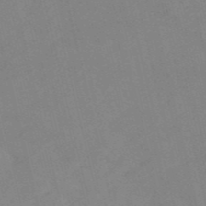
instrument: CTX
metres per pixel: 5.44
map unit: HNb
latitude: -53.7855
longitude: -47.5560
